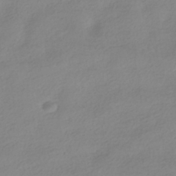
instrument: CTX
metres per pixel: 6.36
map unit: HNhu
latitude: -40.5007
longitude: 96.6141
